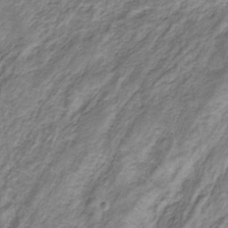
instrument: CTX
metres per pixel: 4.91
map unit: eHb
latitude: -32.5763
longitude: 67.6155
